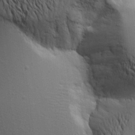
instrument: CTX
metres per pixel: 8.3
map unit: Aa
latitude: 17.4615
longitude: -125.9528
